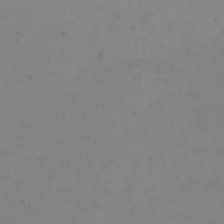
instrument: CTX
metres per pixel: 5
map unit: eHh
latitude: -5.0108
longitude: -83.8016
